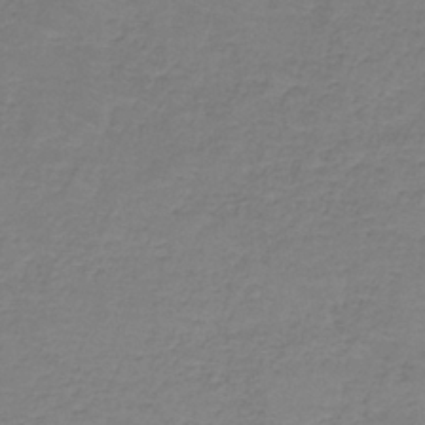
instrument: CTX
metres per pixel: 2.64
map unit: HNb
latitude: -37.0108
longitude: 53.6155
